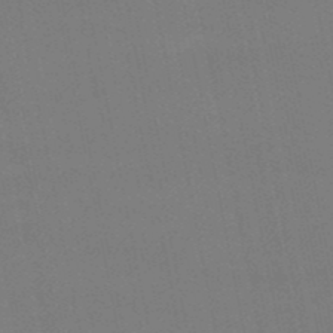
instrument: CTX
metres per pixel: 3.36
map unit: eHb
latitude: -50.4251
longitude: 75.8612
